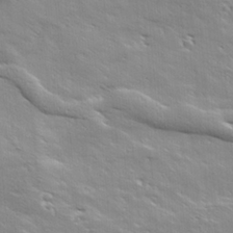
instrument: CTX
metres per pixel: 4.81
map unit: Ave
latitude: 18.6490
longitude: -137.0837
